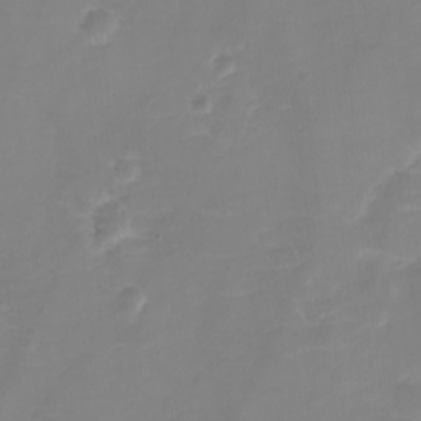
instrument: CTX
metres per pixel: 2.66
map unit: eHh
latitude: -3.8422
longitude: -76.2522
